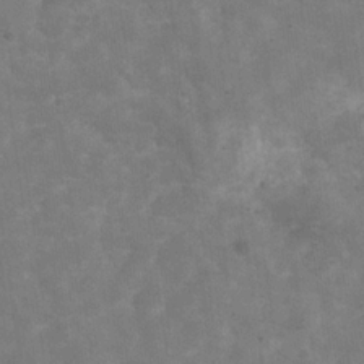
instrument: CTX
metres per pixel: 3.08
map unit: Hve
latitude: -30.2928
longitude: 93.4832
